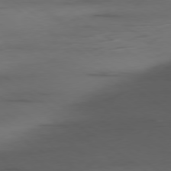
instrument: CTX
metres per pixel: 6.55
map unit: Ap
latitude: -79.7477
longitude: -58.8191
